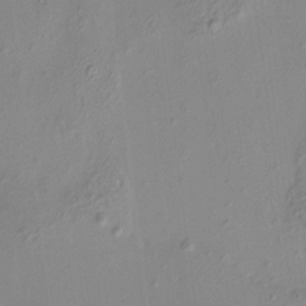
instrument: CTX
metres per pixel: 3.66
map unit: HNhu
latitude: 8.1011
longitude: -1.4615
